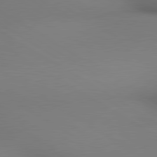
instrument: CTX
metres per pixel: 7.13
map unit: lApd
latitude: 80.3278
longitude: 133.9367
